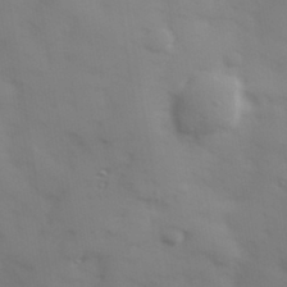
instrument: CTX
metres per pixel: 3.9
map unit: Hve
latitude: 32.7624
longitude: 150.7274
